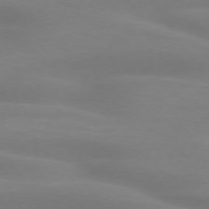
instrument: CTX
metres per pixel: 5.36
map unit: lApd
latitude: 73.8584
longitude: -48.2522
